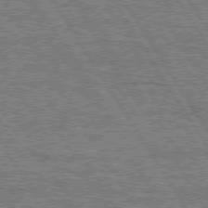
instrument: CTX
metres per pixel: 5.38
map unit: Hpe
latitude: 74.9136
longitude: -154.8380
